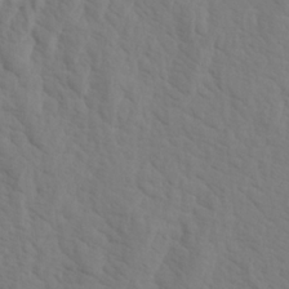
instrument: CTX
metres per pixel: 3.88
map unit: Aa
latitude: 19.2348
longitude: -142.2523
